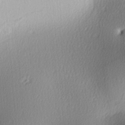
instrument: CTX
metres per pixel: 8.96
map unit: lAa
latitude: -6.3495
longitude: -123.2159
